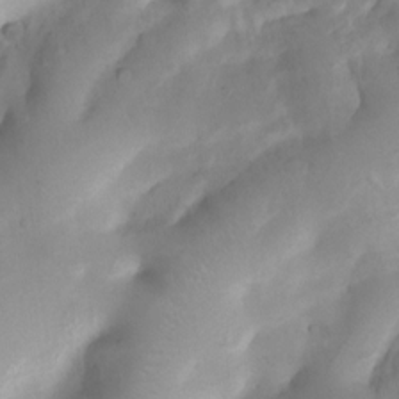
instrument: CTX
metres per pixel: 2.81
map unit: Nhu
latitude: 7.6505
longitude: -22.5357
